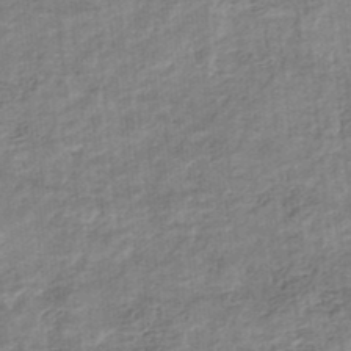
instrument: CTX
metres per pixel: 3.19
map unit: eHb
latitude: -34.7085
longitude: 79.5588
